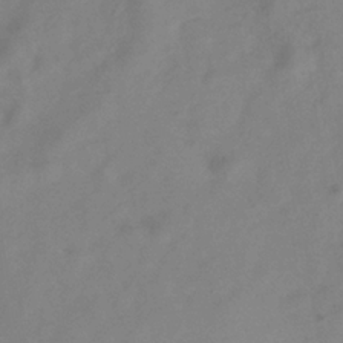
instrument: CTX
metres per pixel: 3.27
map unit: Hve
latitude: -33.8234
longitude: 90.0850
